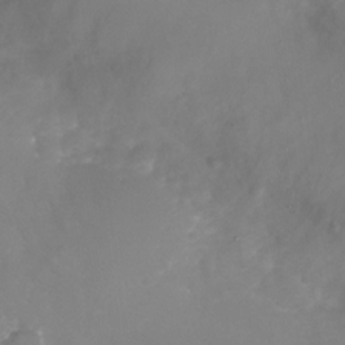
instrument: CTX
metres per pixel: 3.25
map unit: Nhu
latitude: -27.1242
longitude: -72.1200
